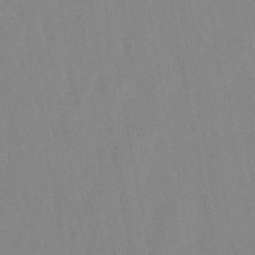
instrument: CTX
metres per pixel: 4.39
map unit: lHb
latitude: -48.5952
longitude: 71.8422
